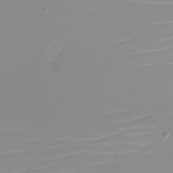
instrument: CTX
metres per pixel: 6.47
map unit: eHh
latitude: -5.8044
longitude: -84.9325
